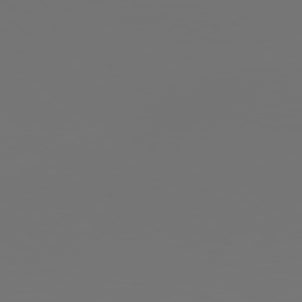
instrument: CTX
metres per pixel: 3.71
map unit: Hpe
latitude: 78.7624
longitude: 177.5399
